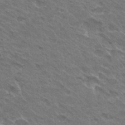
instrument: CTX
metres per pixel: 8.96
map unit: Hto
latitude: 30.7247
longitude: -43.2348
